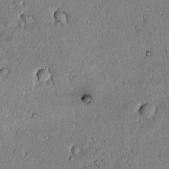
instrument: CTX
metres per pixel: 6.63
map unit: lAvf
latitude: 5.9339
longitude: 169.0864
